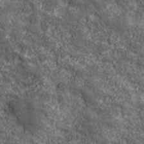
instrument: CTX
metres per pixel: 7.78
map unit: eHh
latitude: 43.3860
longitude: -88.9136
